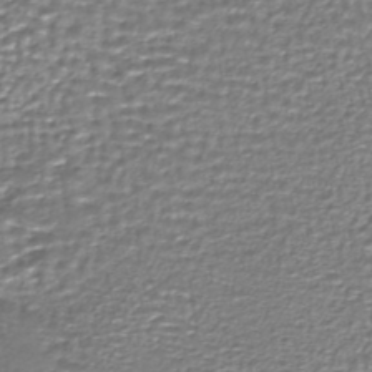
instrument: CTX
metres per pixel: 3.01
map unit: HNhu
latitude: -46.6896
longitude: 103.8233
